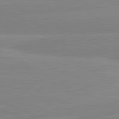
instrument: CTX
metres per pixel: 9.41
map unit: lApd
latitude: 81.6883
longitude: -173.4993
